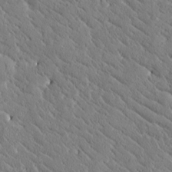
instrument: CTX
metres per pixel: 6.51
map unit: Htu
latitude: -0.6330
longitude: 175.4832
